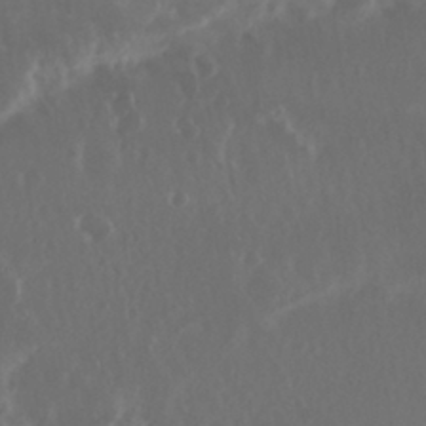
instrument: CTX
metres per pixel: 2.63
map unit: Nhu
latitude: 29.6316
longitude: -57.9717
